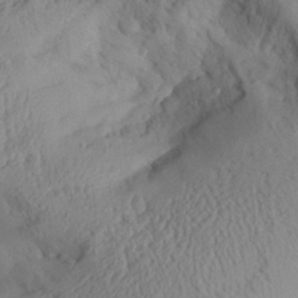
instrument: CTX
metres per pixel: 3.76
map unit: Aa
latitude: 28.7624
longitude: -133.7639
